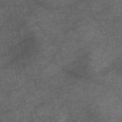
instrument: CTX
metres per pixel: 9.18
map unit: eAb
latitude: 47.6883
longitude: 102.5385
